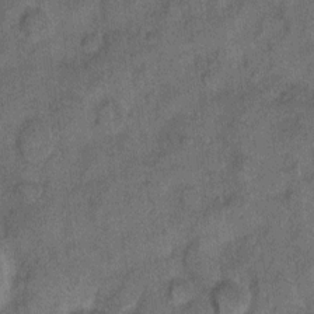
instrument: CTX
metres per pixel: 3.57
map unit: eHh
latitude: 9.7639
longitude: -63.8395
